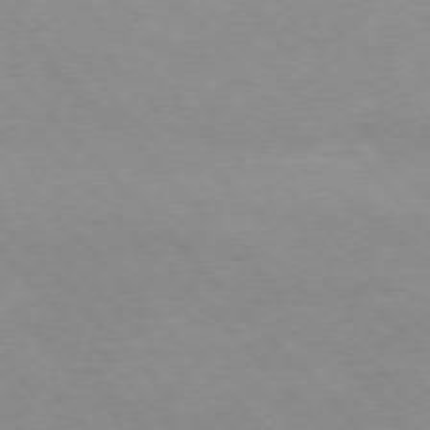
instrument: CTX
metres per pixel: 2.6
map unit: Ap
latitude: -76.8219
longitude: -87.7449
